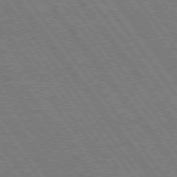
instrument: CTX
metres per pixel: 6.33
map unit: Hpe
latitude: 74.8947
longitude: -139.4048
